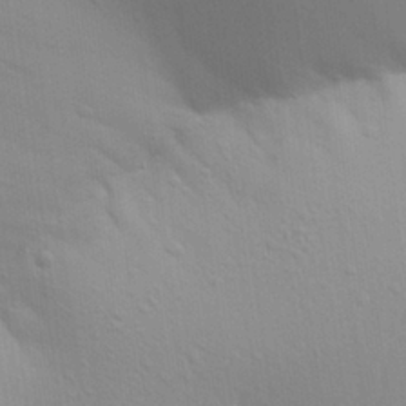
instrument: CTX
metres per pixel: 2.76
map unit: Aa
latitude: 29.0647
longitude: -134.7624
